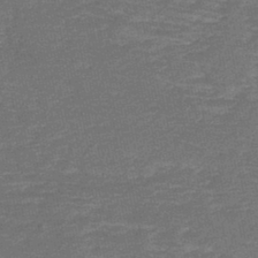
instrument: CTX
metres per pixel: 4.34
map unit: HNb
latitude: -43.9367
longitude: 51.2187
